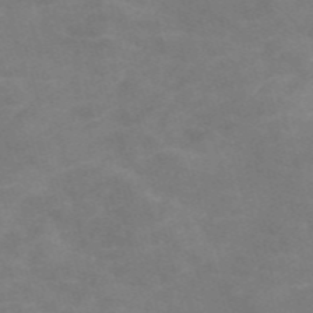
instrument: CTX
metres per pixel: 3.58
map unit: Nve
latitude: -58.0283
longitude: 59.3887
